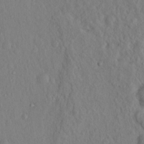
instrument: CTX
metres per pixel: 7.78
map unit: Hto
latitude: 14.3279
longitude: -29.4426
